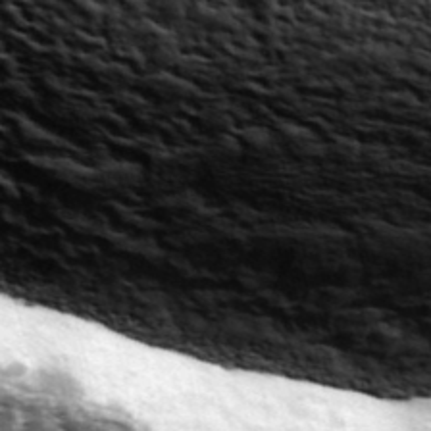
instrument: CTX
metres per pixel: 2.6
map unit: Ave
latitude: 42.7057
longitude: -111.9339
